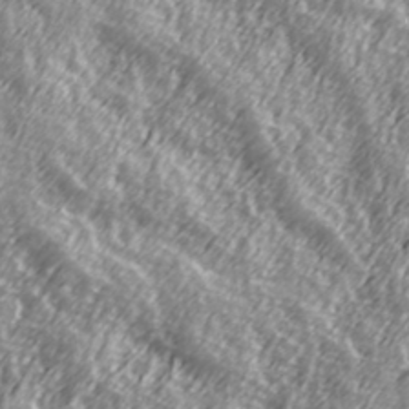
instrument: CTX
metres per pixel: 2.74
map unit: Hve
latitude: 32.0633
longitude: 149.8423
